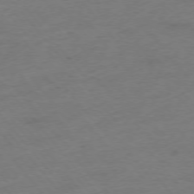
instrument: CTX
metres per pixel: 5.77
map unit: Hpe
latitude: -76.0850
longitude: -12.3467
